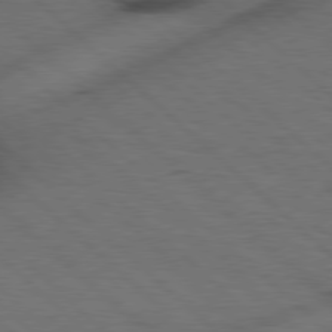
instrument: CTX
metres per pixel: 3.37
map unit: Hpe
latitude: 77.8394
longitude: -155.5371
